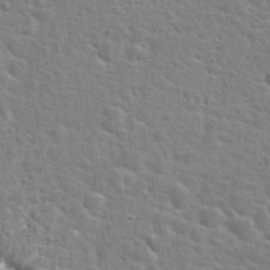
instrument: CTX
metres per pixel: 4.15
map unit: Hto
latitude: 24.2144
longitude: -48.3845
